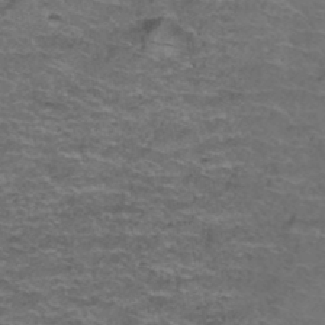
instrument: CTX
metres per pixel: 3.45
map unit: Hto
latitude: 38.2145
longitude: -42.5546
